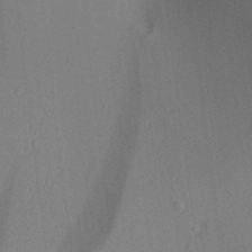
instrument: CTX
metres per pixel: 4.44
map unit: Aa
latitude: 29.2537
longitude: -138.5924
